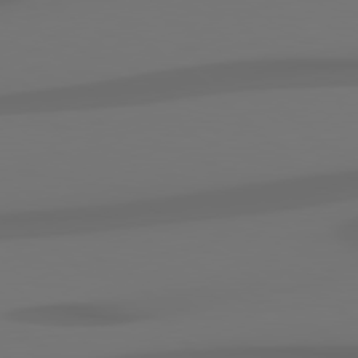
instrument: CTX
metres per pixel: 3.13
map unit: Hpe
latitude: 78.4601
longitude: -135.5371
